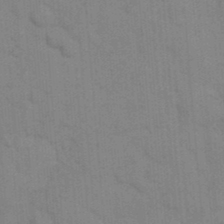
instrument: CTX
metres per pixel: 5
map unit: eHh
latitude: 18.3656
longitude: -63.8395
